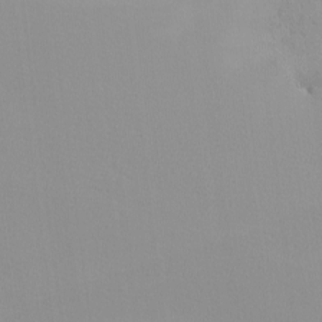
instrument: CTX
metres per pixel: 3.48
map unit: eHh
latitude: -8.2550
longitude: -70.4790
